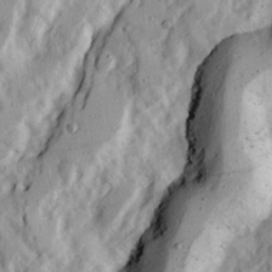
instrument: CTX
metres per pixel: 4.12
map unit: Ave
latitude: 22.2900
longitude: -131.6505
